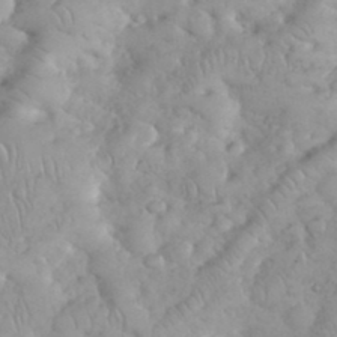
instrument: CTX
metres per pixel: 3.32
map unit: eHh
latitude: 35.1025
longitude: -63.3482
